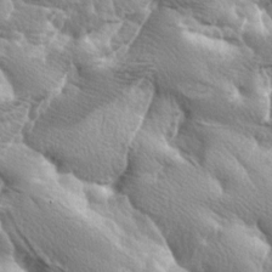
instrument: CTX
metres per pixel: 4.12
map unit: lAa
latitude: -6.3117
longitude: -125.4615
